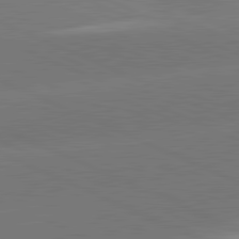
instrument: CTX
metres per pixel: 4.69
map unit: lApd
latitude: 81.8772
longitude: -154.9703
